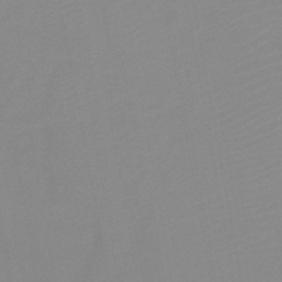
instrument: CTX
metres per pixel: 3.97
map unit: HNb
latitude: -45.6533
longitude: -43.3671
